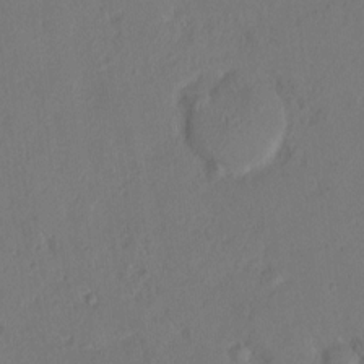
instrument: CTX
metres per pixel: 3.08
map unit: HNhu
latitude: 8.1389
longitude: -5.9528
